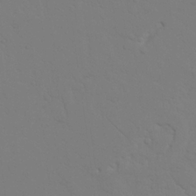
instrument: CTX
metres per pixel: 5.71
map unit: Nhu
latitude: 22.7435
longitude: -73.8017
